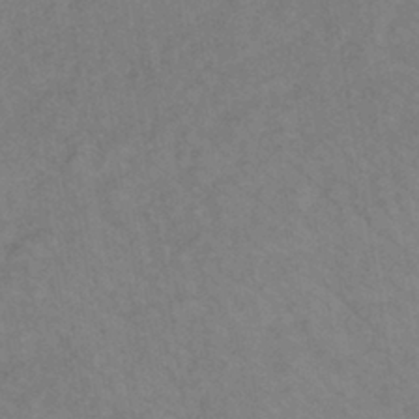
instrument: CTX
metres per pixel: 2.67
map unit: lHb
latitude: -39.4832
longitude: 72.6329
